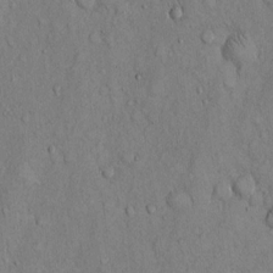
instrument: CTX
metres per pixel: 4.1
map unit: Hto
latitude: 13.8206
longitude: -58.1956
